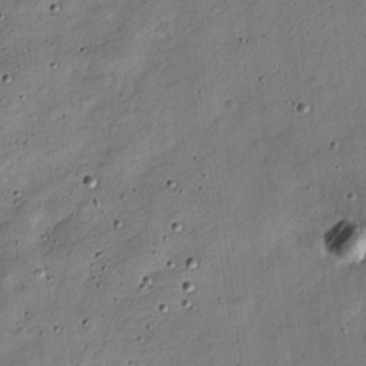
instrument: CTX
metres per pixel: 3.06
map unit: Nve
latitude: -25.0864
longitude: 106.5196
